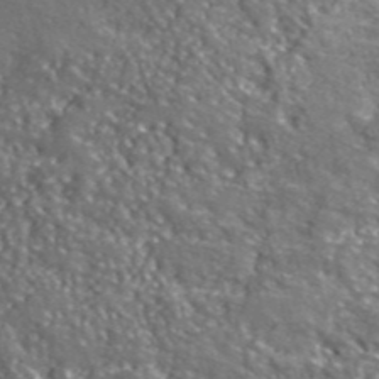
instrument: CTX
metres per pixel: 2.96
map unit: lHvf
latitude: 41.8394
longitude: -89.7828
